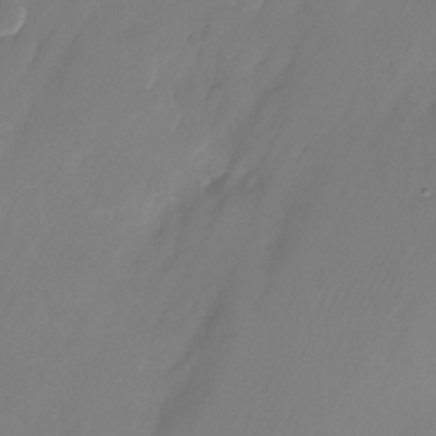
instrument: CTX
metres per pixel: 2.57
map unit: Nhu
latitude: -25.6344
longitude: -71.3859
